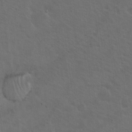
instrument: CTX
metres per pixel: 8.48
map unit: Hto
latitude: 19.5938
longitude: -54.1956
